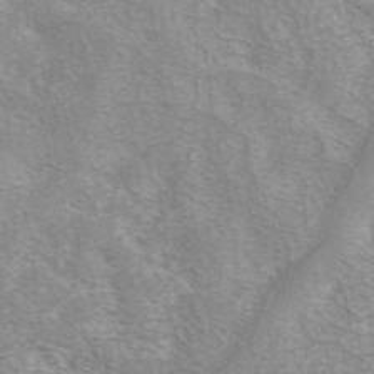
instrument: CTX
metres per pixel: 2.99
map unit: eAb
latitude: 42.0822
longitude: 105.8989
